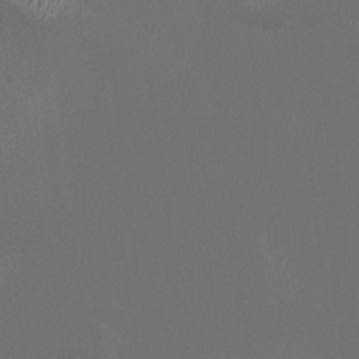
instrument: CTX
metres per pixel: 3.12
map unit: HNhu
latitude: 0.6301
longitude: -2.7813
